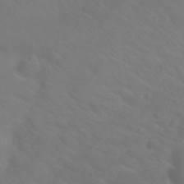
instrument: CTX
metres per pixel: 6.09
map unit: Nhu
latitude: 26.8758
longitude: -55.3859
